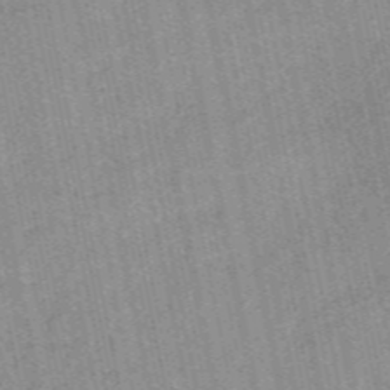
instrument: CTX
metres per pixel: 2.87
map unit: eAb
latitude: 49.1970
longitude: 107.9745
